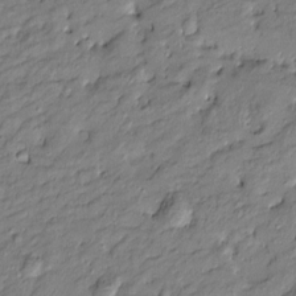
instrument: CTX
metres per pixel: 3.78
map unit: Htu
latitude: -9.0297
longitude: 177.3132
